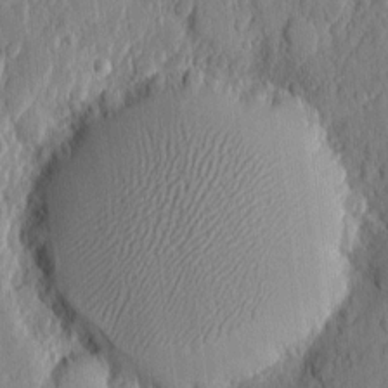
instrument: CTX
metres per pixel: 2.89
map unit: eHh
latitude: 6.4601
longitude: -73.7261
